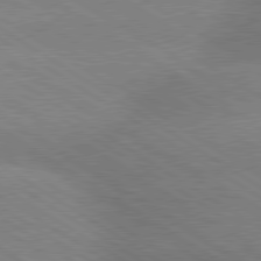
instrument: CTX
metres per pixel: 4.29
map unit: lApd
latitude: 79.7072
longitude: -152.4979
